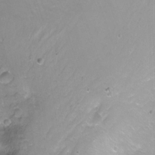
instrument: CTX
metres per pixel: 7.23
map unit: Nhu
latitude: -12.4251
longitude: -61.6316
